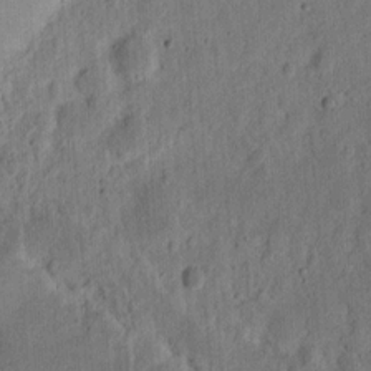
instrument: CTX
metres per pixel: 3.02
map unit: Ht
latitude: 14.1389
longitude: -74.3089
